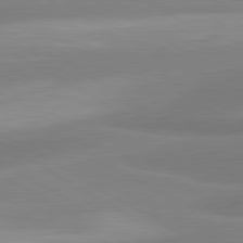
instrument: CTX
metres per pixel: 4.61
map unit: lApd
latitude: 80.3467
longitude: 177.3510
